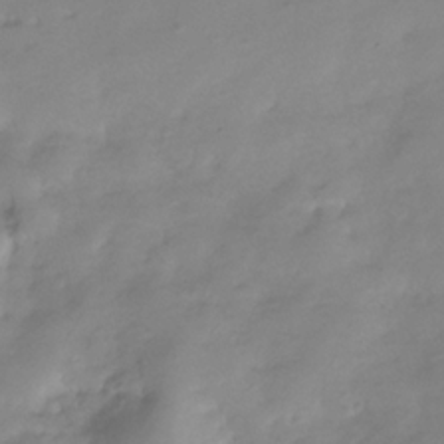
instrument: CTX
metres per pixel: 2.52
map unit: Hve
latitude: -32.2173
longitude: 91.7100
